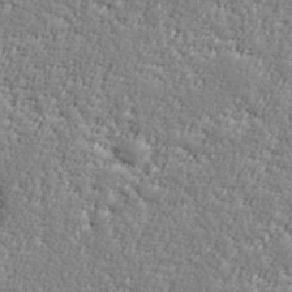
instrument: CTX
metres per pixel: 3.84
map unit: lHvf
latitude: 38.1200
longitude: -92.1389
